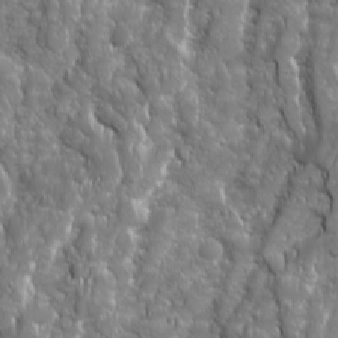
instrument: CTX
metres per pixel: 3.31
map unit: Ave
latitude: 16.0633
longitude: -133.4049
